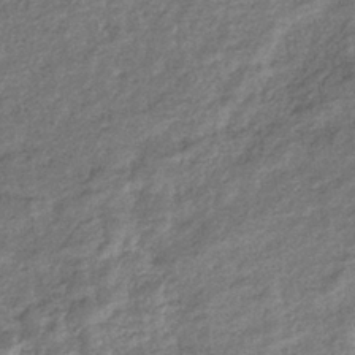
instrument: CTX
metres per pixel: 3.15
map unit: eHb
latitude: -36.4251
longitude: 78.8597
